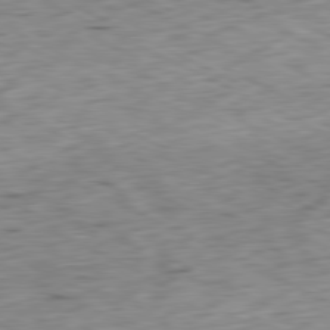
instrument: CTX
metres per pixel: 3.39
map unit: Ap
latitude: -80.8219
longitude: -72.1578
